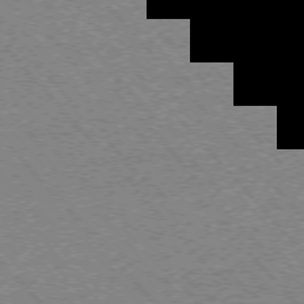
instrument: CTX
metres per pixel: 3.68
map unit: Ap
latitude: -75.7100
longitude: -86.0633
